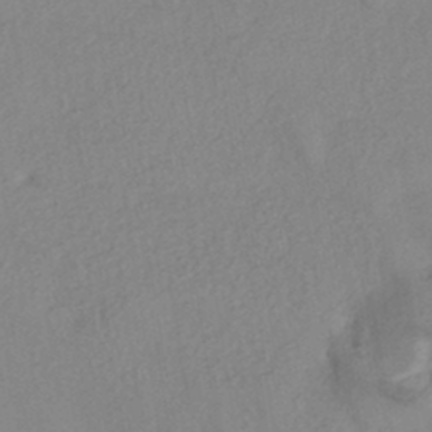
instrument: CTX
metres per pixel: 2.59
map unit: eHh
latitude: -41.6911
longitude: 119.1998
